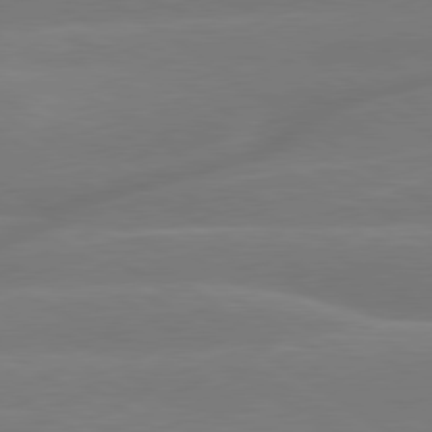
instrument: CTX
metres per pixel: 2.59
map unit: lApd
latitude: 79.6694
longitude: -142.3656
